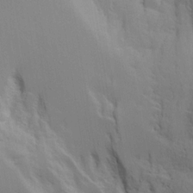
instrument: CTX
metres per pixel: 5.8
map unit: Aa
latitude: 19.0836
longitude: -125.5182
